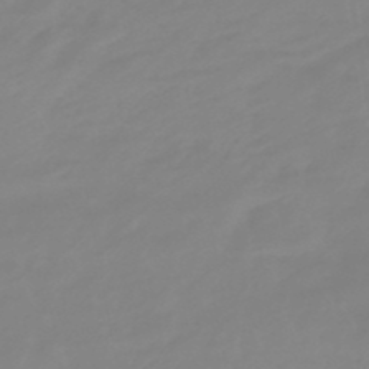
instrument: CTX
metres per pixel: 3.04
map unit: eHb
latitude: -48.3118
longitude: 84.4817
